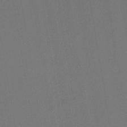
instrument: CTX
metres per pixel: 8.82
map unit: lHb
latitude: -42.9541
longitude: 60.9920
